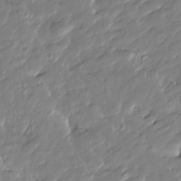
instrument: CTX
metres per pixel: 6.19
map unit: Htu
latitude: -6.4440
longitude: 174.8785
